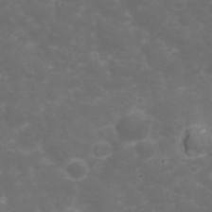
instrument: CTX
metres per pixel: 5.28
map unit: Nhu
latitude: 23.3104
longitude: -61.7638
